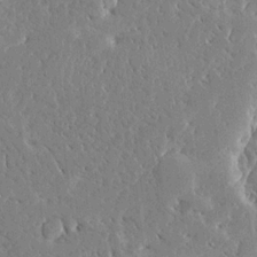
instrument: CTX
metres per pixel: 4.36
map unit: Ave
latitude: 16.1578
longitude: -139.9150
